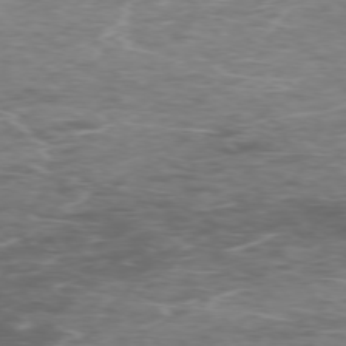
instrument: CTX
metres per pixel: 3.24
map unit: Ap
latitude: -76.3873
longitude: -69.2348
